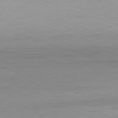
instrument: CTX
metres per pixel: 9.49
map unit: Hpe
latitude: -81.8800
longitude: 10.4251
